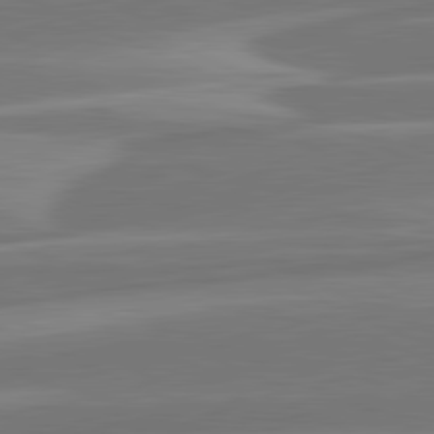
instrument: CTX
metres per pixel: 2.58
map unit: lApd
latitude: 81.4615
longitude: -131.2726
